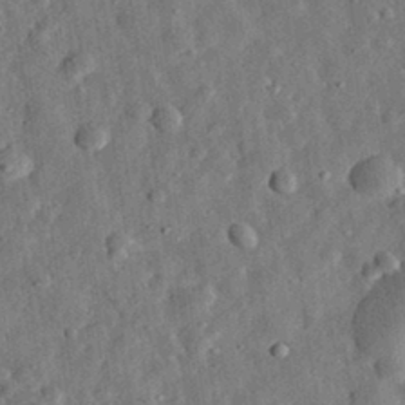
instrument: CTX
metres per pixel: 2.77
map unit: eHh
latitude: 32.1578
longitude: -76.8191
